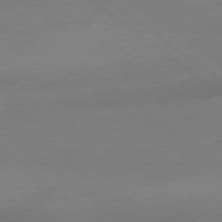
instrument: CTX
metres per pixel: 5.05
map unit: Ap
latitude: -78.7274
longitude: -55.7072
